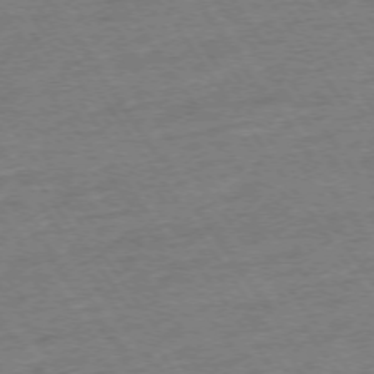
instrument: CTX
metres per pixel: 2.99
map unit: Ap
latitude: -74.3118
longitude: -83.2537
